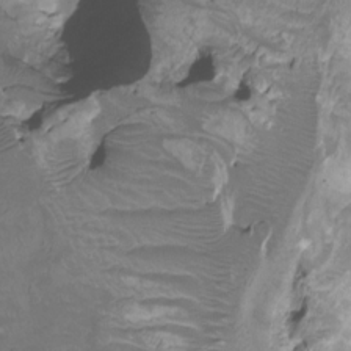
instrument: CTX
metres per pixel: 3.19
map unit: HNhu
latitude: -20.9919
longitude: 85.5210
